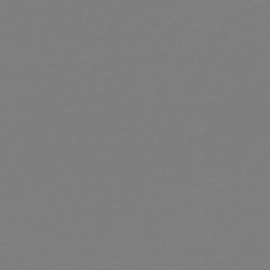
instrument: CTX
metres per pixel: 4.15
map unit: lHb
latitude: -45.7100
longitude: 59.3698
